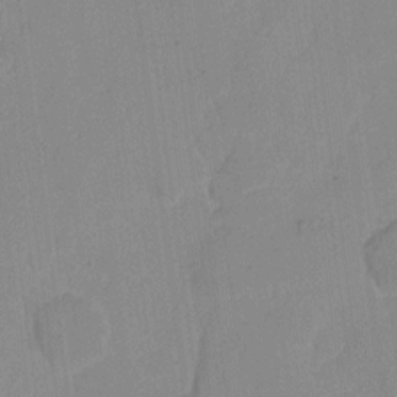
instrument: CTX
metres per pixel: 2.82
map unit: eHh
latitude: 6.5357
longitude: -65.5938
